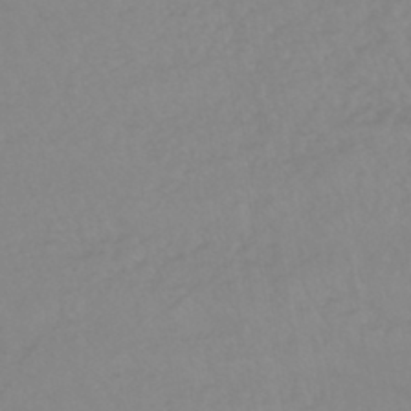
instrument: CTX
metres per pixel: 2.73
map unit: eHb
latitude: -44.5574
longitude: 81.3510
